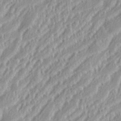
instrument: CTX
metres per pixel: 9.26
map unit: eHh
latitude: 35.6316
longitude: -133.0081
